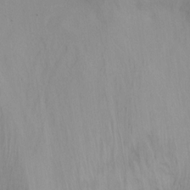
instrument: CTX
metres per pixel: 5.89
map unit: Ht
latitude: -16.2362
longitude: -42.9892
